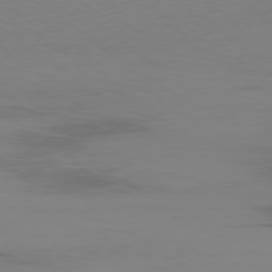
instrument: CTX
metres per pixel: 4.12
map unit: Ap
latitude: -78.5195
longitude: -95.6505
